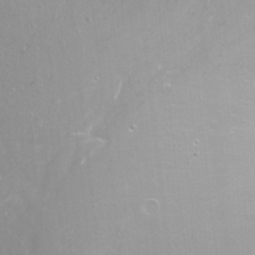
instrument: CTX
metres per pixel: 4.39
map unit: Nhu
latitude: -7.7288
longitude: -46.1011
